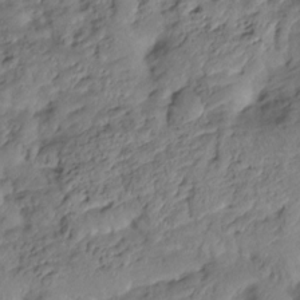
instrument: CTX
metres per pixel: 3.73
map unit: HNhu
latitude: -20.8597
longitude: 85.6532
